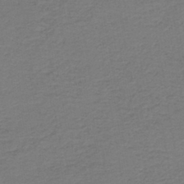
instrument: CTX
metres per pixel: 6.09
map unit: HNb
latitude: -43.3698
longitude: 49.6722
